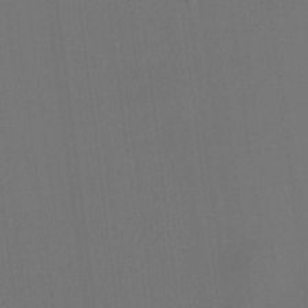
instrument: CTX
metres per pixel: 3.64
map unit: HNhu
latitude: 7.6316
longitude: 16.3307
